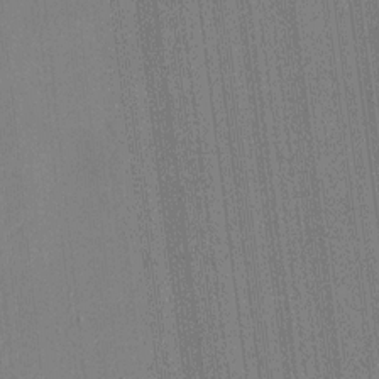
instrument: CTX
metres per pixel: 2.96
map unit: HNhu
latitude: 0.1011
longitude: -5.8961
